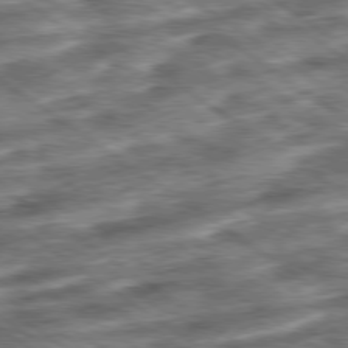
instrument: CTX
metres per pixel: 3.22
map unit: Ap
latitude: -79.7099
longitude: -50.5356
